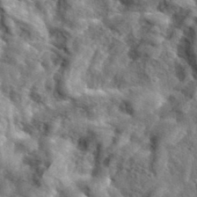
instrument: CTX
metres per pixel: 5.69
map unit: lHvf
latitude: 37.1970
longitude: -88.1767
